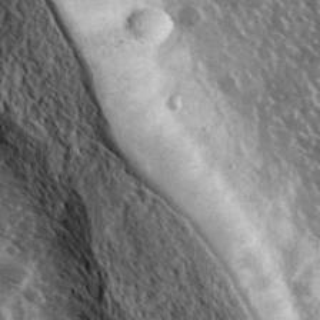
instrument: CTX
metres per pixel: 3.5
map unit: Ave
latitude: 37.5182
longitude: -108.7813
